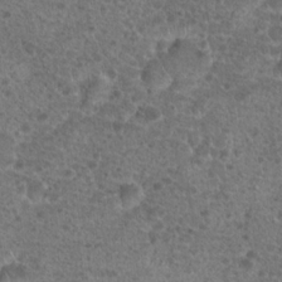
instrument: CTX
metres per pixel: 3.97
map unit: Hto
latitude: 19.4804
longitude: -40.7624
